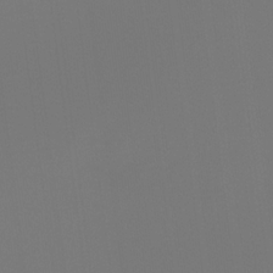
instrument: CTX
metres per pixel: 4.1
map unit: Hto
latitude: -7.4454
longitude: -47.5560
